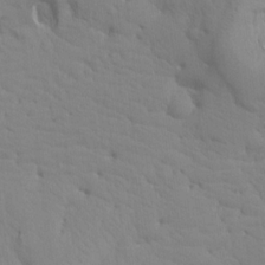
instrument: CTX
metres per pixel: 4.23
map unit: Aa
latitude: 17.4049
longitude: -143.5371
